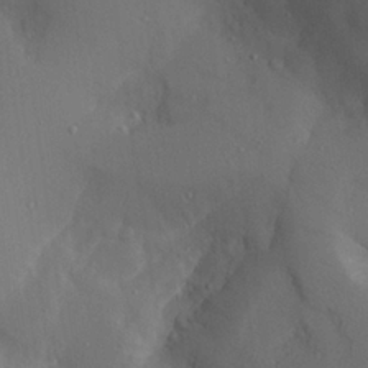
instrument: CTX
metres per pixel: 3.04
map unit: Aa
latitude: 25.9906
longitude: -128.0255
